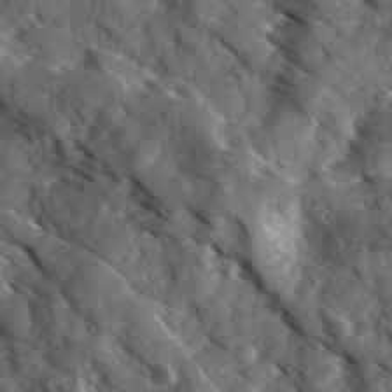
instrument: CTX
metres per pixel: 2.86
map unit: Ave
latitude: 17.6316
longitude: -131.2915
